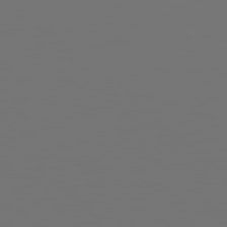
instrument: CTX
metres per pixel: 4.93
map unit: Hpe
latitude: 78.3845
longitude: 174.8219
